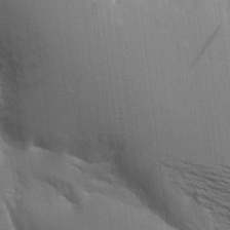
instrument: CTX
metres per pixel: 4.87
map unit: Aa
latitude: 16.5924
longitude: -149.2537
